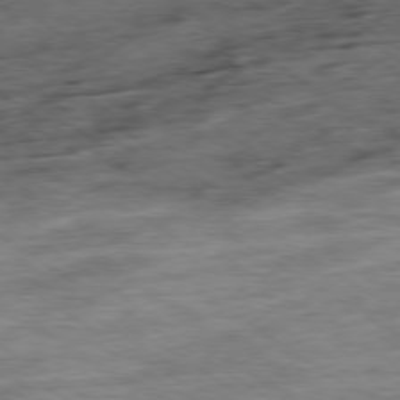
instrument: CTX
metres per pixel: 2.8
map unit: Ap
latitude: -79.6721
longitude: -48.0633
